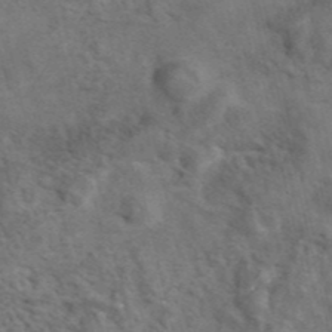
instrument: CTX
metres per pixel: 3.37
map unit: eAb
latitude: 42.4412
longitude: 108.6707
